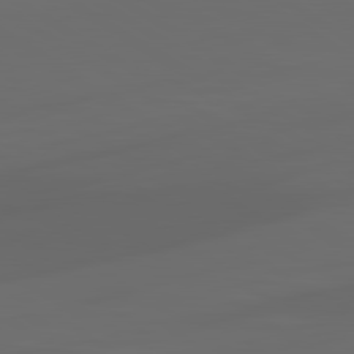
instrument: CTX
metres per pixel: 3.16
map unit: lApd
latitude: 80.9136
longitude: -85.5371
